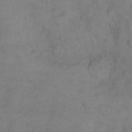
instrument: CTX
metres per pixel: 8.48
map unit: eHh
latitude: 14.4601
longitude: -62.1011
